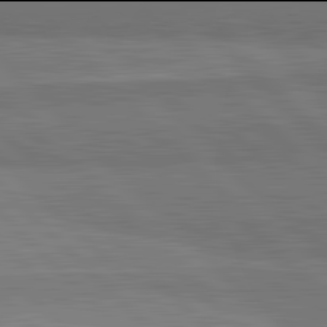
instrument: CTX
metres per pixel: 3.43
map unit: lApd
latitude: 81.9906
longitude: 163.3698
